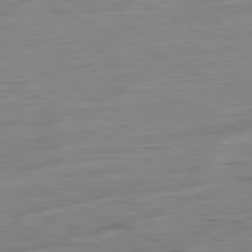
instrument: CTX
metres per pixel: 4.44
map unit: Ap
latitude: -81.8612
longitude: -77.4426
